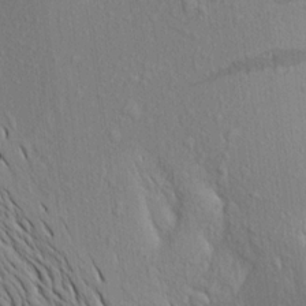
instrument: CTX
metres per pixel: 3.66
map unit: Aa
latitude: 17.9717
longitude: -148.9703
